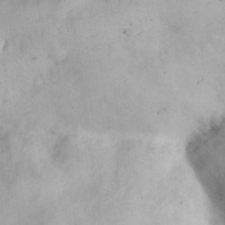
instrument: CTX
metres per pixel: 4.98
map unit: eHh
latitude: 26.4790
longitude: -65.7827
